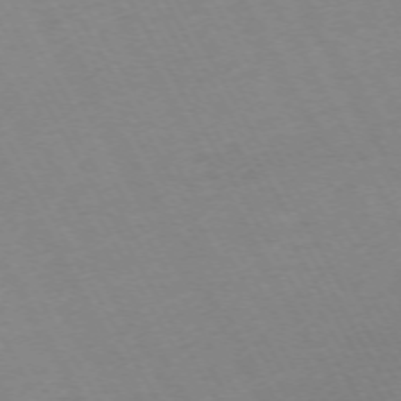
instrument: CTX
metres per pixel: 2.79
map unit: Hpe
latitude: -72.0661
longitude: 8.9919
